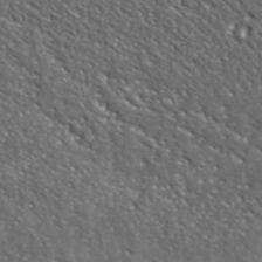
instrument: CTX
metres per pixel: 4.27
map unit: ANa
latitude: 41.6504
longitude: -87.1781
